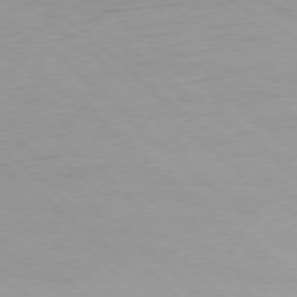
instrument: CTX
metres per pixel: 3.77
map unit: Ap
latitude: -76.2739
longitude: -76.4979
